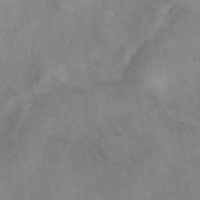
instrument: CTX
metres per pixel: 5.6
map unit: eAb
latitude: 40.9135
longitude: 108.1795
